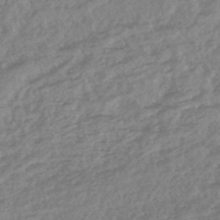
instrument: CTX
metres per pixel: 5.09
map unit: lHb
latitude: -44.7841
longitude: 79.7099
